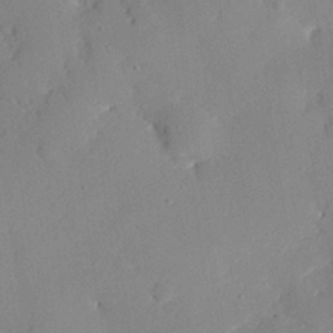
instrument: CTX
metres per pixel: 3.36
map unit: eHh
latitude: 27.7828
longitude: -81.1025
